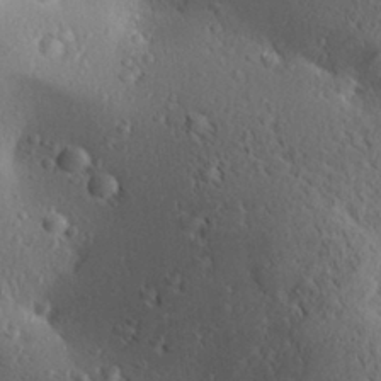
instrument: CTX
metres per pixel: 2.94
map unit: Aa
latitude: 28.7246
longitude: -131.5938
